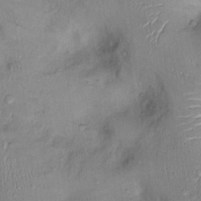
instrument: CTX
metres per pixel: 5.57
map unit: Nhu
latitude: 0.9324
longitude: -14.4034
